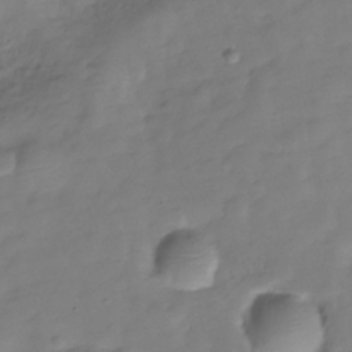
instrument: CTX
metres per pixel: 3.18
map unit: Hve
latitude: -30.3306
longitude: 92.0283
